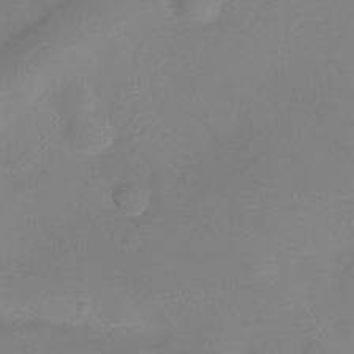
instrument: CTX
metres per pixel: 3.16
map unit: Ht
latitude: -10.8219
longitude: -29.3481
